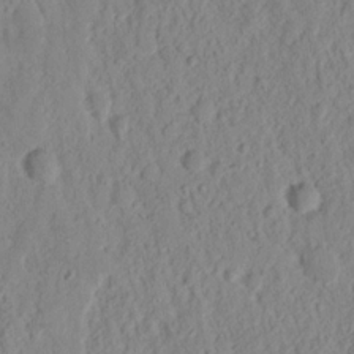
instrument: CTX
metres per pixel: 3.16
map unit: Nhu
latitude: 16.4223
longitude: -73.5560
